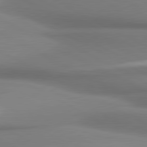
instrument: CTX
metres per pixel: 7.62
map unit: lApd
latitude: 80.7813
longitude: 177.4265
